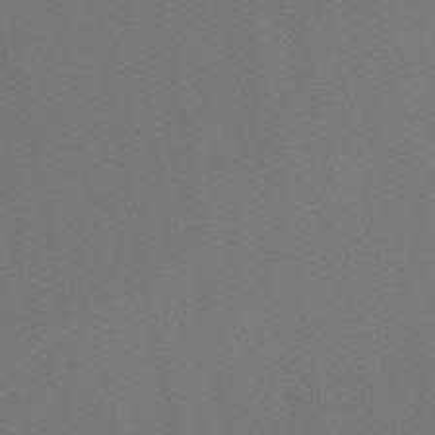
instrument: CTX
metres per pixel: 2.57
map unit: HNb
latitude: -47.8611
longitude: 58.2739
